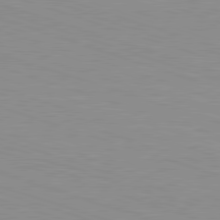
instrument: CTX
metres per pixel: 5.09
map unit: Hpe
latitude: -82.8030
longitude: 6.3117
